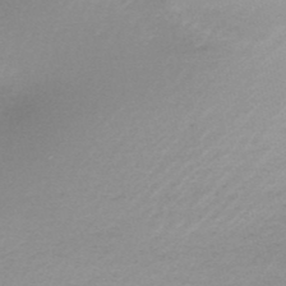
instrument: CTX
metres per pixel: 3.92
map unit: HNb
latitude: -48.9353
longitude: -47.6127
